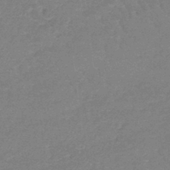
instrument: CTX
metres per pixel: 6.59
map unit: lHb
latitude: -41.2565
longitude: 66.2361
